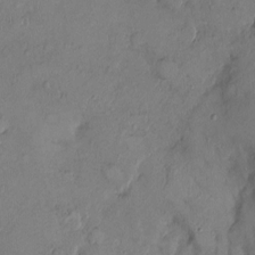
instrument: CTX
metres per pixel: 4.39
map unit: Ht
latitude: 0.9513
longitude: -13.8017
